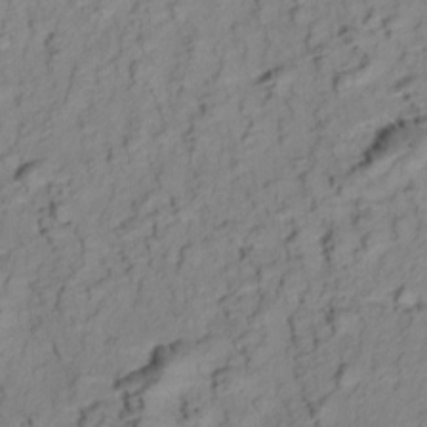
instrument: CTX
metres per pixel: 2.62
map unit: Aa
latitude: 9.1403
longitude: -140.5734
